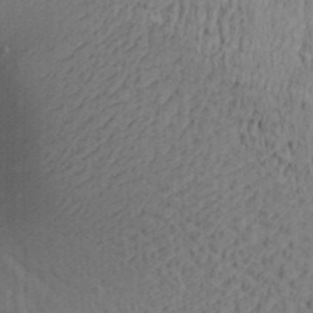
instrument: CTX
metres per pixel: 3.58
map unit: Aa
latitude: 29.2159
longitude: -138.5168
